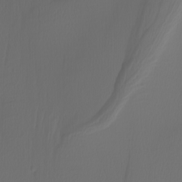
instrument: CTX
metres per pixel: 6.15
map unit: Nhu
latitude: -5.4643
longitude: -94.2712
